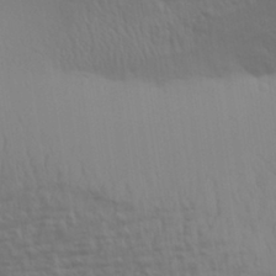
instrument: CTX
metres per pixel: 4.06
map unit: Aa
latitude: 30.6869
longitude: -133.4804
